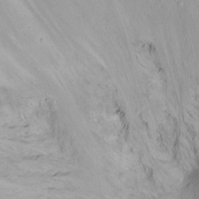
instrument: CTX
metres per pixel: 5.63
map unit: Ht
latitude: -10.7274
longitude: -39.7638
